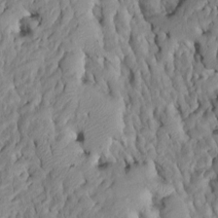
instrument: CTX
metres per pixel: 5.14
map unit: Htu
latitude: -8.1795
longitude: 145.5210
